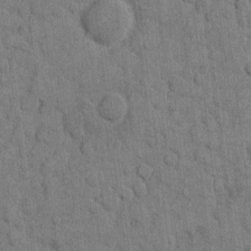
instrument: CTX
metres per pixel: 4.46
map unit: eHh
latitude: 10.3845
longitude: -66.0444
